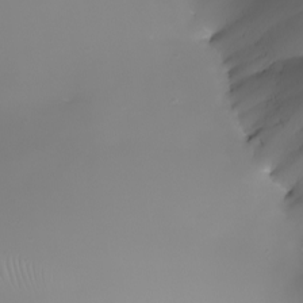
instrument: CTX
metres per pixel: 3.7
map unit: Nhu
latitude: -8.5385
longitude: -93.6316
